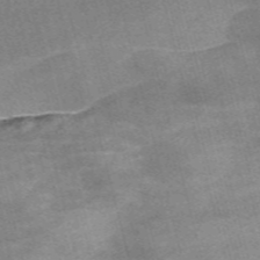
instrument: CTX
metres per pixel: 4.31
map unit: Nve
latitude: -58.5006
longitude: 64.8030
